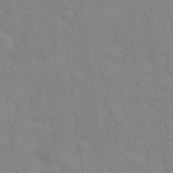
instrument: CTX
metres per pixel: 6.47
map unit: Hto
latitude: 20.3656
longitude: -54.1200
